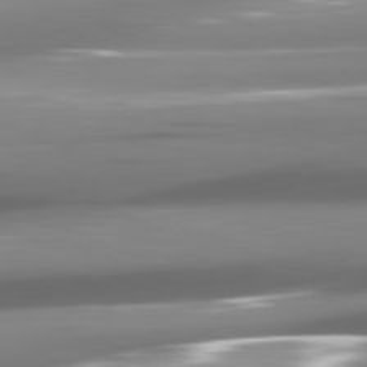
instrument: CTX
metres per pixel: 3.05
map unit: lApd
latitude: 81.6316
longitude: -146.6302
